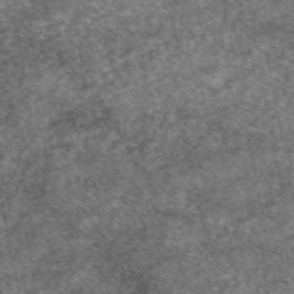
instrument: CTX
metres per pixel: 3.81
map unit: eAb
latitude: 46.2334
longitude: 103.1809
